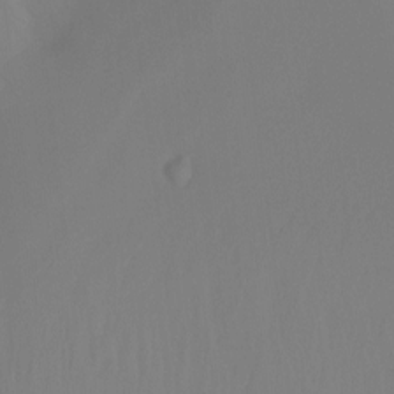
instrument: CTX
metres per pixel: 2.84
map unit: Ht
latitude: -12.8408
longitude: -50.6490
